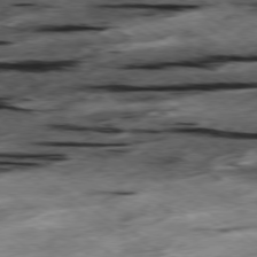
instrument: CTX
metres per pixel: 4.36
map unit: Hpe
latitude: -78.7652
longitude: -20.7624
